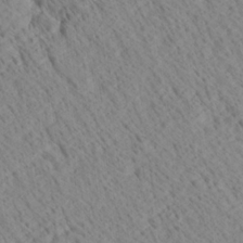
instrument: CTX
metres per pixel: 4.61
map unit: Ave
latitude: 20.9703
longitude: -140.2522
